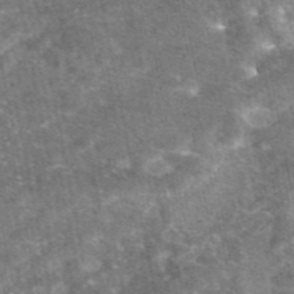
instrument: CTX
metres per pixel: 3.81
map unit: eAb
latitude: 47.4238
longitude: 118.3117
